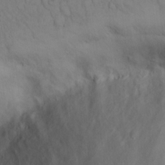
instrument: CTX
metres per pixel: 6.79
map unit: Hto
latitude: 14.1011
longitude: -61.8583
